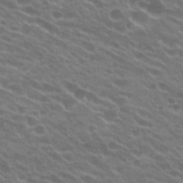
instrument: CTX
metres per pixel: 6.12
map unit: Hto
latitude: 23.4426
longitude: -37.7072
